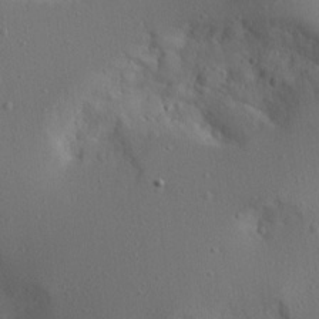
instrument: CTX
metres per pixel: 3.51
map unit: Aa
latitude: 15.2726
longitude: -143.1592
